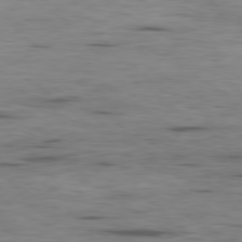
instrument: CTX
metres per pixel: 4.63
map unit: Ap
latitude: -80.0850
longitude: -92.0444
